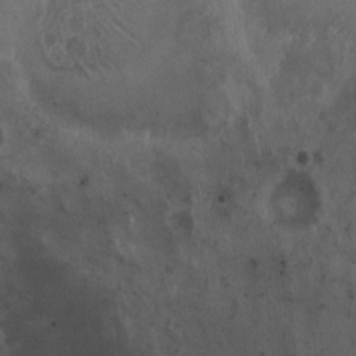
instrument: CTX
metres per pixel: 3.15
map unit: eHh
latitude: 10.3656
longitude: -62.8758
